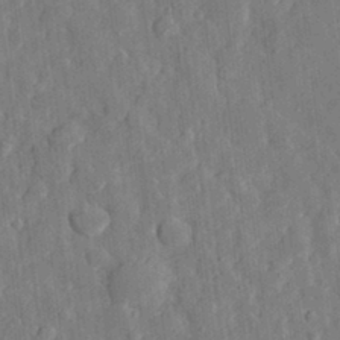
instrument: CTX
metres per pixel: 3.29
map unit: eHh
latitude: 29.4426
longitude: -76.8569
